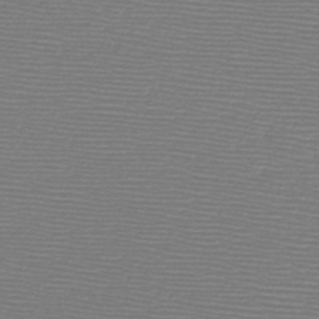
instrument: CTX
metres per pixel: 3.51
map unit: HNb
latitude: -48.1039
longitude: -41.7827
